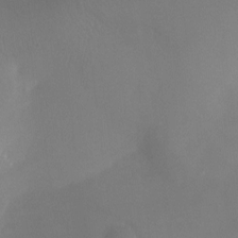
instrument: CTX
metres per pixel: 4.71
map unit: Ht
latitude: -9.3887
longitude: -31.7639
